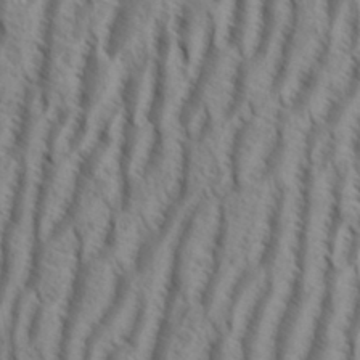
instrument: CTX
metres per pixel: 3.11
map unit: eHh
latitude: 34.6112
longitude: -138.6113
